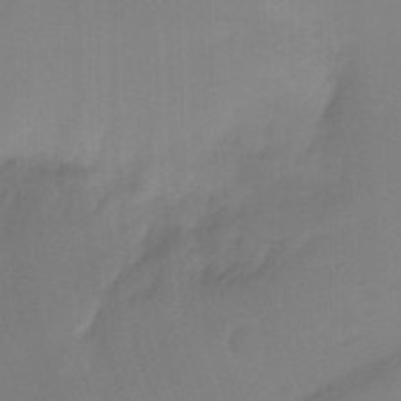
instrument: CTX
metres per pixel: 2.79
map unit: Hto
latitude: -8.2550
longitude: -49.0647
